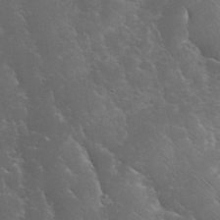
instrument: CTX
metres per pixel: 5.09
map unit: eHh
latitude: 36.7624
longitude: -67.2725
